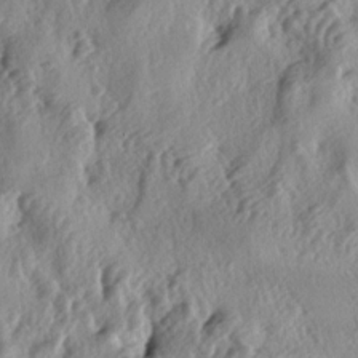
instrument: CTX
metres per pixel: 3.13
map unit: lAa
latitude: -5.0108
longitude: -124.7624
